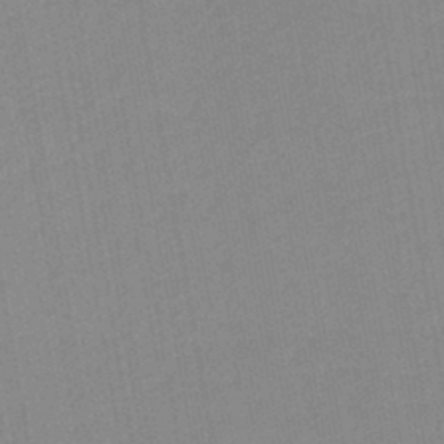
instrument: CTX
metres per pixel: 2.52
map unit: lHb
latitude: -44.7274
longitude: 67.5966
